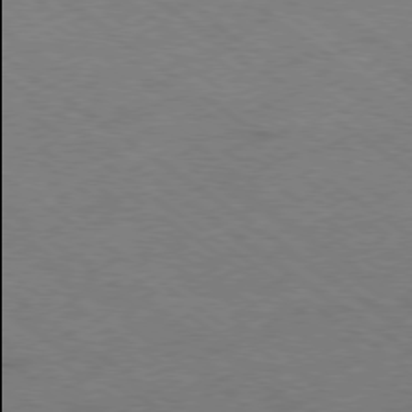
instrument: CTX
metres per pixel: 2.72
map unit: Hpe
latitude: -78.9163
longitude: -13.9906
